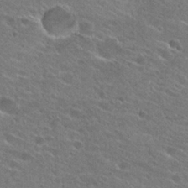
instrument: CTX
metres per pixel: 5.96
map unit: Hto
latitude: 26.1011
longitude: -44.1200
